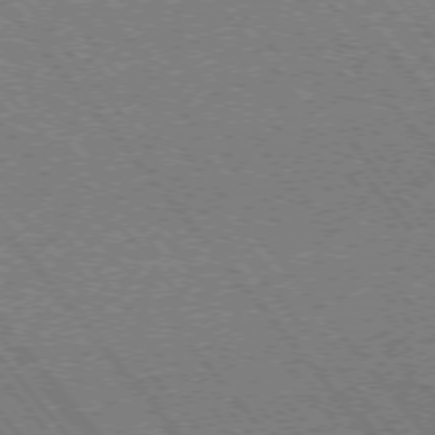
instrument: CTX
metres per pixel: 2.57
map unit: Ap
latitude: -75.9367
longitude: -95.2537
